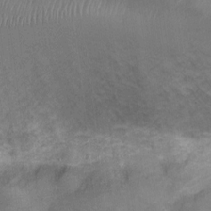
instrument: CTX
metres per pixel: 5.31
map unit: Nve
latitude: -19.3888
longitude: 107.7100
